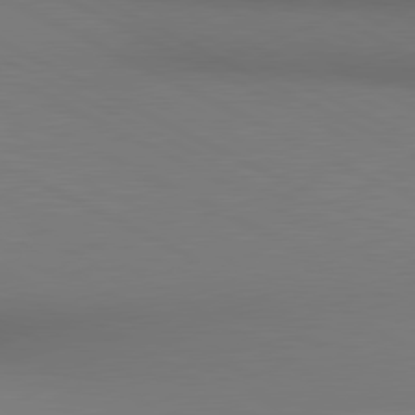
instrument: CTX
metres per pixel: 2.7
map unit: lApd
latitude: 80.6868
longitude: 138.3118
